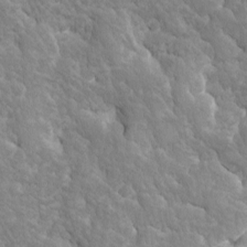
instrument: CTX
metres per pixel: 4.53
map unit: Ave
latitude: -11.4832
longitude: -118.9136
